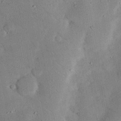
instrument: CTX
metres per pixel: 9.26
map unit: Nhu
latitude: 24.5923
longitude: -73.1781
